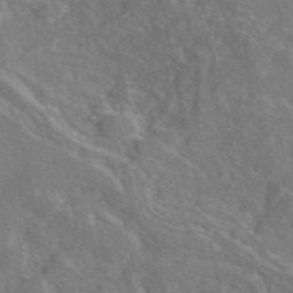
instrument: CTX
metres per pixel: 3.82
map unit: eAb
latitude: 48.6679
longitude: 112.4062
